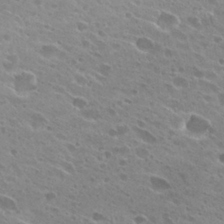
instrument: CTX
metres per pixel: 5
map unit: Hto
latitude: 28.5357
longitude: -44.0822
